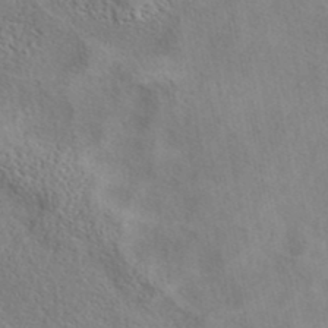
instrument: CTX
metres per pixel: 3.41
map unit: eAb
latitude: 40.3845
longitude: 105.1998
